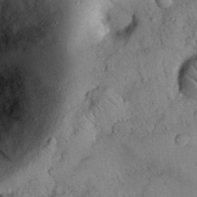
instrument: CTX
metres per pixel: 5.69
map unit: Nhu
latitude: 28.2711
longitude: -70.8569
